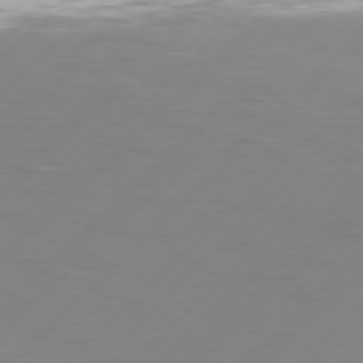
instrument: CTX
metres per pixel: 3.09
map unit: Hpe
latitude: 77.3292
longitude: -131.5183
